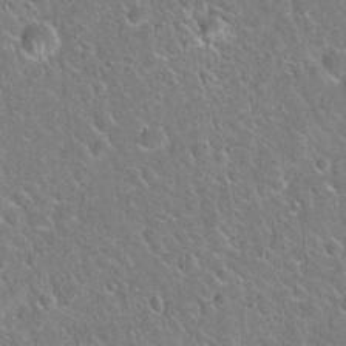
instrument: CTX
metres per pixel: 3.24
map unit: Hto
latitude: 21.9339
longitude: -51.2537
